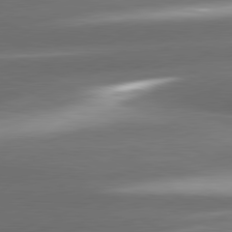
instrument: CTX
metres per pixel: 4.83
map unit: lApd
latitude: 81.0836
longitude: -143.8961
